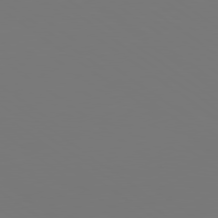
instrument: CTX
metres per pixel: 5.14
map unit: lApd
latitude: 79.0648
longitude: -175.8583
